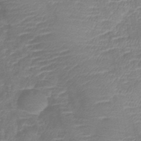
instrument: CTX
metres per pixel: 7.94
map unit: lHb
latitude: -40.4062
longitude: 76.9353
